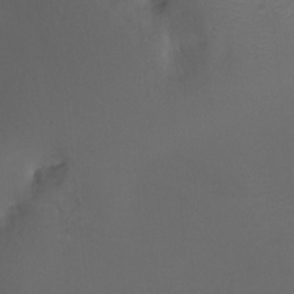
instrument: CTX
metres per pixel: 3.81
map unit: Nhu
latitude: -17.0676
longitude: -48.3089
